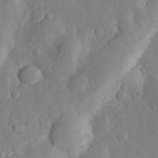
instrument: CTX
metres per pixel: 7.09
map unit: eHh
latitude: 28.5734
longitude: -79.9339
